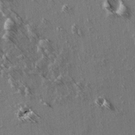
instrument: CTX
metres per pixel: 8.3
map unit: lAvf
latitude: 3.8772
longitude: -105.2726
